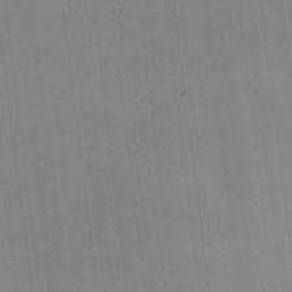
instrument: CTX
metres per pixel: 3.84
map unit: lHvf
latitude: -9.8233
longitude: -101.6127
